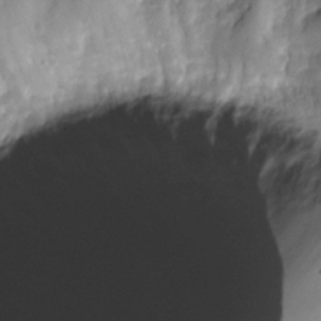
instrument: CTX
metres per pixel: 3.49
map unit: Nve
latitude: -26.7085
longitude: -148.9514
